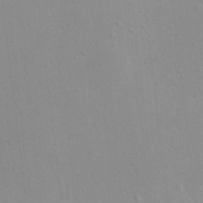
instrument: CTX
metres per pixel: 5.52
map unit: Ht
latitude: 5.5182
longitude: -28.9513
